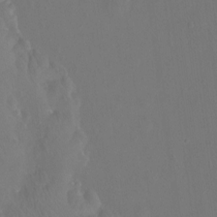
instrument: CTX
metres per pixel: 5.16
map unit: Htu
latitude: -15.8801
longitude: -46.7624
